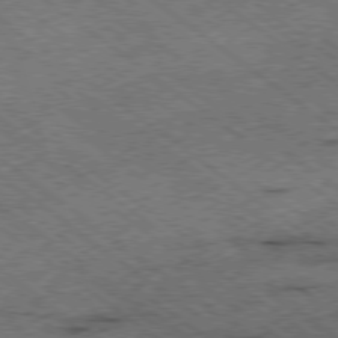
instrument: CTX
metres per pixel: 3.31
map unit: Ap
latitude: -79.0486
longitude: -50.6490
